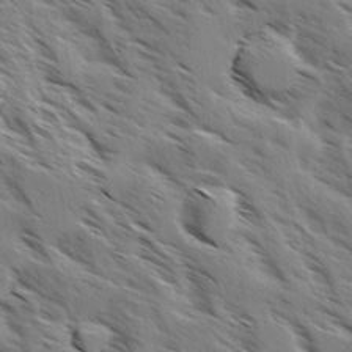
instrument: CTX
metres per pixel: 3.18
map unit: Ave
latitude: -0.1039
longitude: -110.9136
